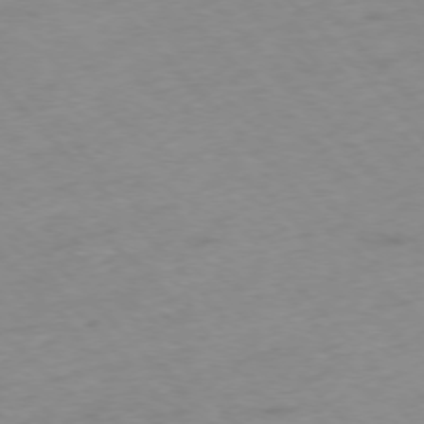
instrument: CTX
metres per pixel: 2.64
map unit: Hpe
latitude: -76.6707
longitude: -17.3104
